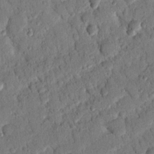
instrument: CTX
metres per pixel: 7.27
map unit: Nhu
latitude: 20.5924
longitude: -78.2712
